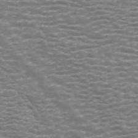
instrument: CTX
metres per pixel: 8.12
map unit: ANa
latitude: 44.5923
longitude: 29.1242
